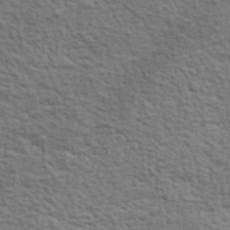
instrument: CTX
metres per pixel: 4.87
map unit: lHvf
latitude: 38.1389
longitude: -89.3860
